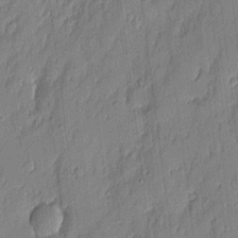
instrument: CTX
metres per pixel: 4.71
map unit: eHh
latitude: 4.5357
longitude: -76.5168
